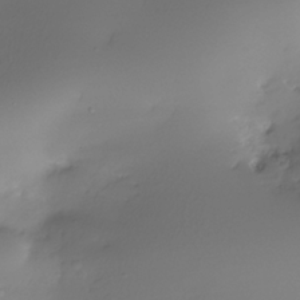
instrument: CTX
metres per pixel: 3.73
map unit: Nhe
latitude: -36.1416
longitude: -117.3293
